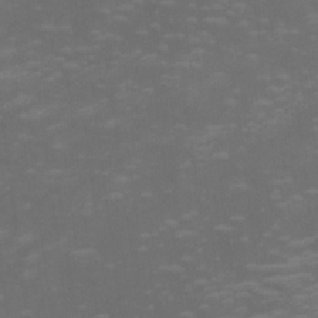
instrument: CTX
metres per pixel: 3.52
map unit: eHh
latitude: -1.6155
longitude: -78.9514
